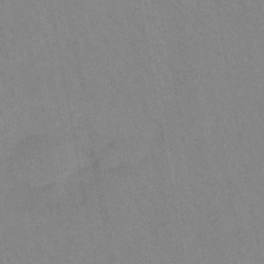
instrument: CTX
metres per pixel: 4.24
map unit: lHb
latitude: -48.2551
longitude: 73.5021
